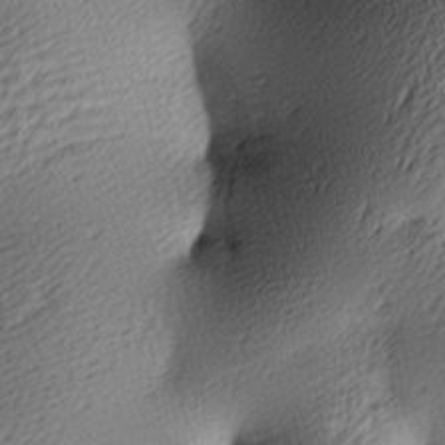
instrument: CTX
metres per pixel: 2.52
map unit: lAa
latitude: -9.9367
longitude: -126.1578
